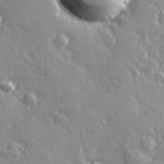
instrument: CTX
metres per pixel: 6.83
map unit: Hve
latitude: 26.3656
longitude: 146.6518
